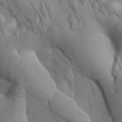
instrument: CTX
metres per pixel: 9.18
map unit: Htu
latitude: 2.3089
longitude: 178.2739
